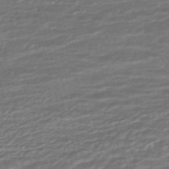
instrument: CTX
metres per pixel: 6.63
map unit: ANa
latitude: -45.4077
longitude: 104.7841
